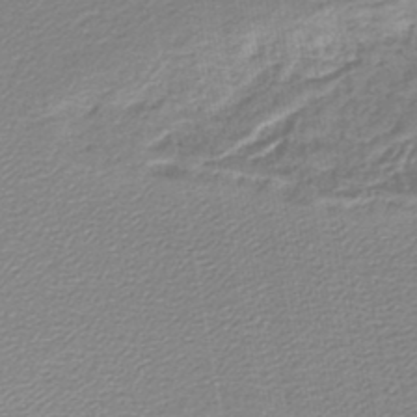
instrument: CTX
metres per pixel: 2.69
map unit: lHb
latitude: -44.6707
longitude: 62.0661
